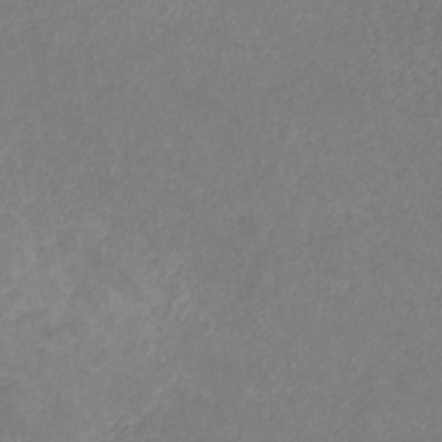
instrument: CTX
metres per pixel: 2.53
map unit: eHb
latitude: -31.4454
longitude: 68.2739
